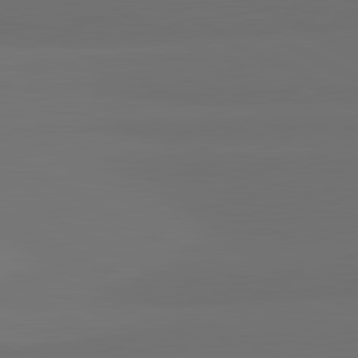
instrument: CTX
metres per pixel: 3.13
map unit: lApd
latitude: 81.7639
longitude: 152.4062
